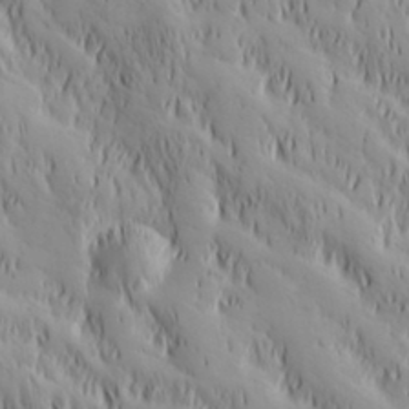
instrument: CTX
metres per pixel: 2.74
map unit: Hve
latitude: 32.5357
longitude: 149.4455
